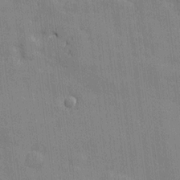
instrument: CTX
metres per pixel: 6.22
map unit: Htu
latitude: -7.4265
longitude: 176.0094
